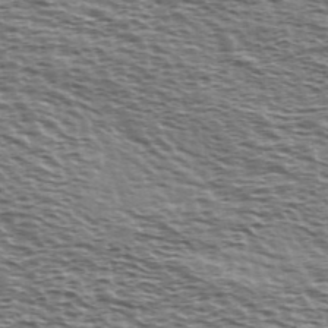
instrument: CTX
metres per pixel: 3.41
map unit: Ave
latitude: 38.2900
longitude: -112.6868
